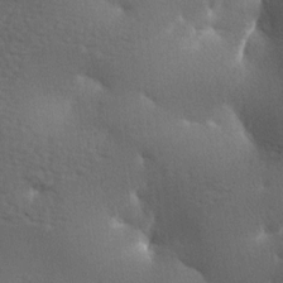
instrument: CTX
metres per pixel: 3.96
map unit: lAa
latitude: -7.6155
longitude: -125.1970
